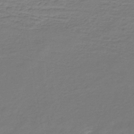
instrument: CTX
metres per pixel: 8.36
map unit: lHb
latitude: -35.6911
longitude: 70.7085
